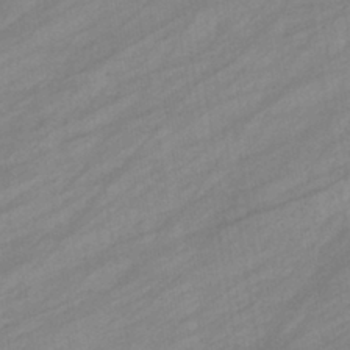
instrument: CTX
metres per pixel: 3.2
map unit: eHb
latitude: -39.0864
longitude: 81.9367
